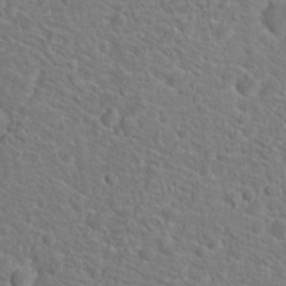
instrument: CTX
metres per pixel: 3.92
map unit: Hto
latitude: 19.3859
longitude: -38.6490
